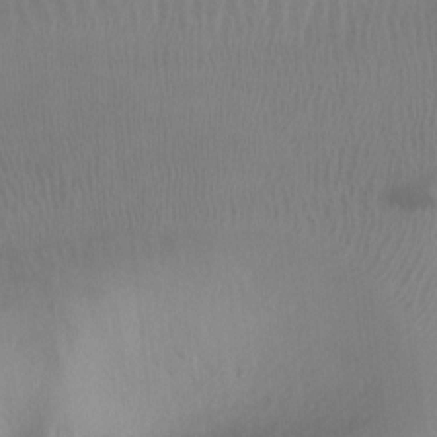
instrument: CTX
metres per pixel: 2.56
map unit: Ht
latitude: -8.2739
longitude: -39.6505
